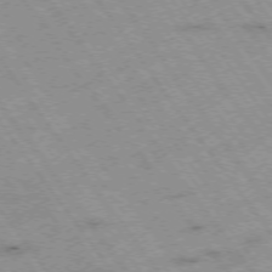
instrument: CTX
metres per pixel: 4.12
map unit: Hpe
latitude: -74.5385
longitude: 2.1227
